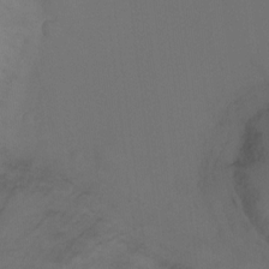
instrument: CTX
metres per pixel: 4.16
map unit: Ht
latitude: -11.3510
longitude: -27.6694
